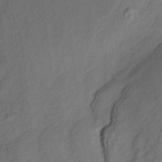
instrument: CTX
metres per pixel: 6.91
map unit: Aa
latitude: 9.8772
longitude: -142.7813
